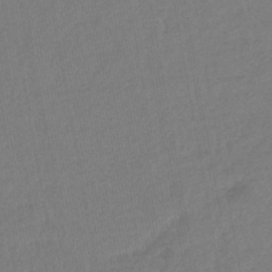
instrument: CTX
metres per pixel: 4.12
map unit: lHb
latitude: -43.0486
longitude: 75.4077
